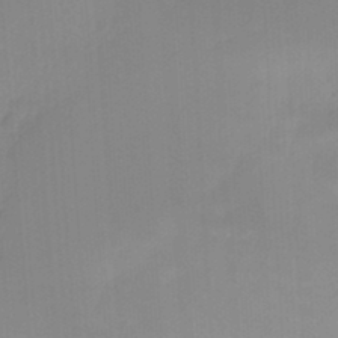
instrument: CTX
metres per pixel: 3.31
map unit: Hto
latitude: -8.2361
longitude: -49.1214
